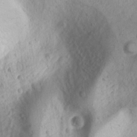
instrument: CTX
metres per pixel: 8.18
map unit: Nhu
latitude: -1.5022
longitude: -73.8773
